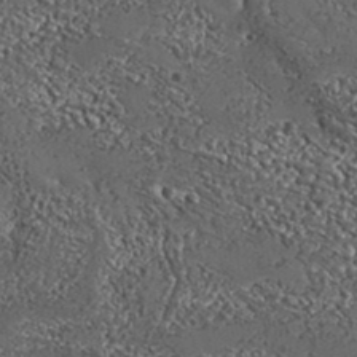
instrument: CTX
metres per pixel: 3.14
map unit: Aa
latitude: 33.0458
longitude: -134.6679
